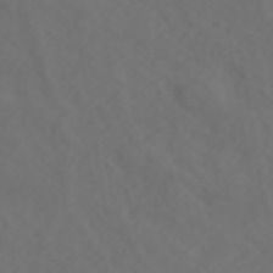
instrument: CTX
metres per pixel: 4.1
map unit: ANa
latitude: 42.4979
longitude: 34.5574
